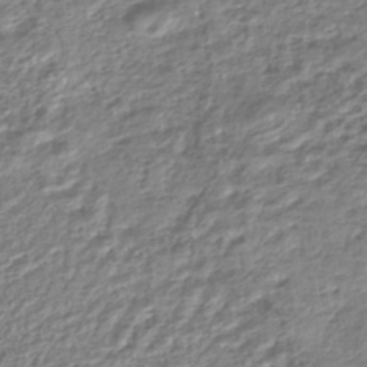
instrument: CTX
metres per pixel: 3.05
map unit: HNhu
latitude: -44.7463
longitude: 103.5966
